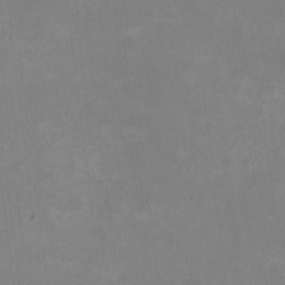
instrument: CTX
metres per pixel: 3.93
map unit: HNhu
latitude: -1.5399
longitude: -4.8002
